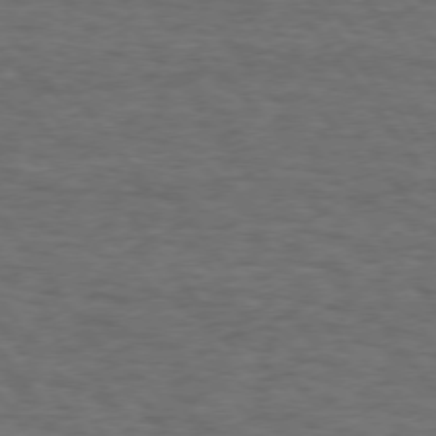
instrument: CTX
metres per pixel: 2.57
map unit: Hpe
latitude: 74.4979
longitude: -152.6491
